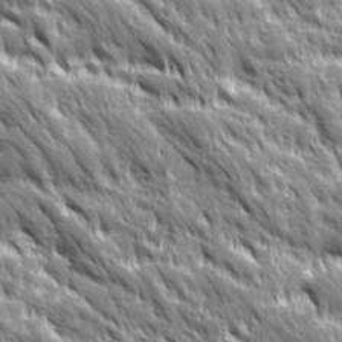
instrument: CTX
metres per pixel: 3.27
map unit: Ave
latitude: 19.7638
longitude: -134.7057
